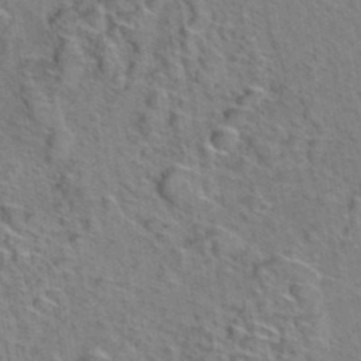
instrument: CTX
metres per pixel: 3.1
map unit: Hto
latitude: 38.7435
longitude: -45.0647
